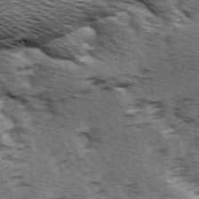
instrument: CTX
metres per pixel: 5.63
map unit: Ave
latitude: 14.7813
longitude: -104.6491
